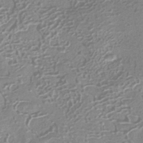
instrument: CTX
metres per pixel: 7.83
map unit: HNhu
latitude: -40.8786
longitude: 92.1417
